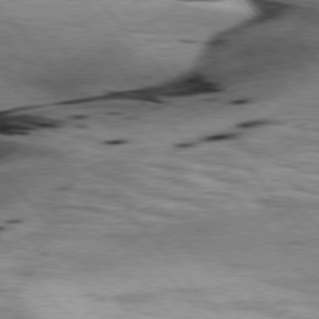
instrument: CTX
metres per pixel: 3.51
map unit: lApd
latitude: 76.5734
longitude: -61.5560
